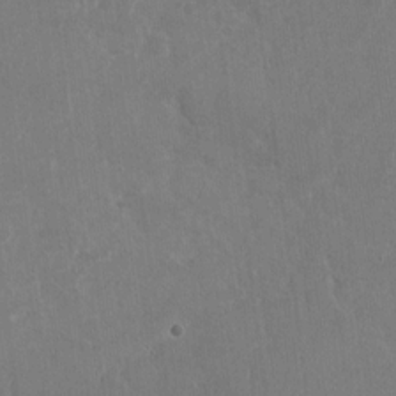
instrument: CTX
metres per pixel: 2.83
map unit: Nhu
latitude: -27.0108
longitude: -61.5749
